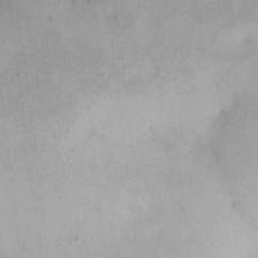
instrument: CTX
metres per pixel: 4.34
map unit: HNhu
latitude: 4.1200
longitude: -5.7261
